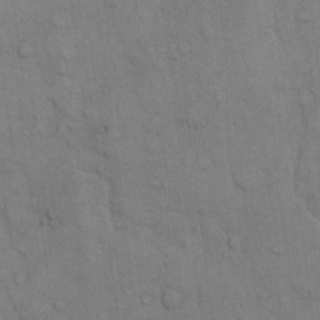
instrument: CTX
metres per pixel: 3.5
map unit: Hto
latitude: 10.1200
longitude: -61.4237
